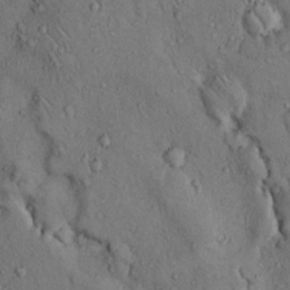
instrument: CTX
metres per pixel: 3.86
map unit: Hto
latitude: 13.2537
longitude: -58.3467
